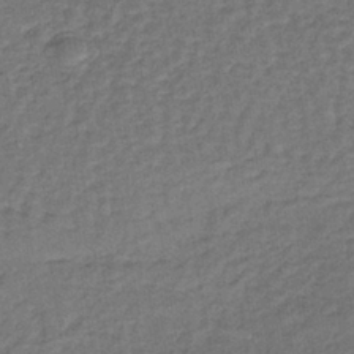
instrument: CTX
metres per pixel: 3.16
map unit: lHb
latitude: -38.1417
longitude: 59.8044
